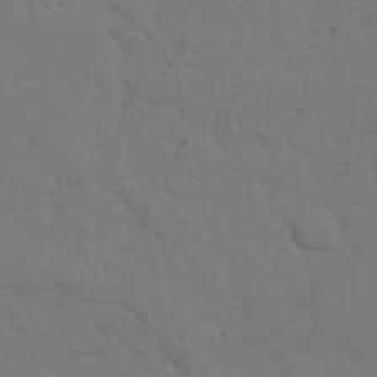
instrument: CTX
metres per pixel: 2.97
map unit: Nhu
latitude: 20.1389
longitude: -73.6694
